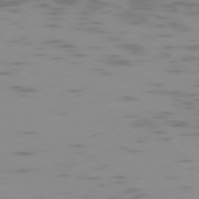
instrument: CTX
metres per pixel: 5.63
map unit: Ap
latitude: -78.2361
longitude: -65.3293
